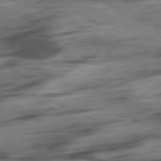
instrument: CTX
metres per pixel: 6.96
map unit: Hpe
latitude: -78.7652
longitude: -18.9136
